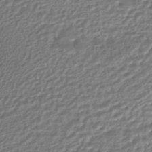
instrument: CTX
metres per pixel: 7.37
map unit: HNhu
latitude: -44.8030
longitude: 97.3132
